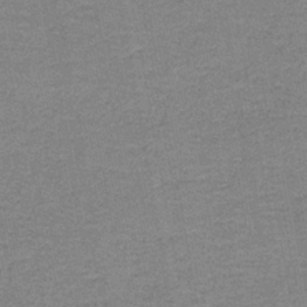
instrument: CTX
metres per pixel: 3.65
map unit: eAb
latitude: -36.0850
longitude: 52.0094
